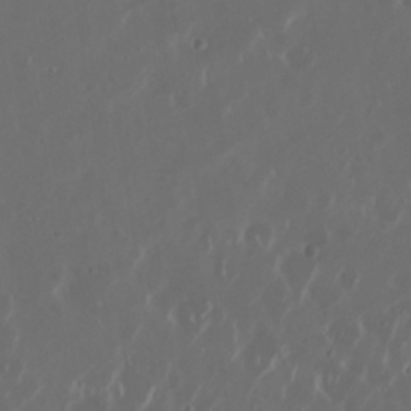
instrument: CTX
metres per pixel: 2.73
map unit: Nhu
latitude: 30.2523
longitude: -60.0633
